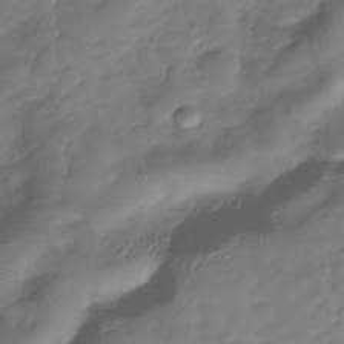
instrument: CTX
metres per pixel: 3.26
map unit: Hve
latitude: -31.3509
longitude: 90.0661
